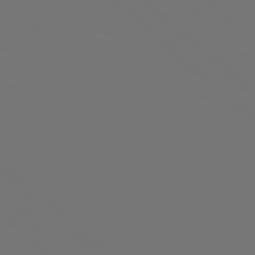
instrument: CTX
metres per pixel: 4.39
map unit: Hpe
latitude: 78.2901
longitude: -175.4993
